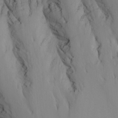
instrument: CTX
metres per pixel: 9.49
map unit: Nhu
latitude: -6.6896
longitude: -82.9891
